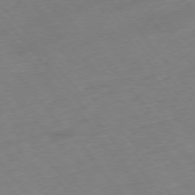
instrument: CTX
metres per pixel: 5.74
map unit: Hpe
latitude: -76.0094
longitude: -17.8961
